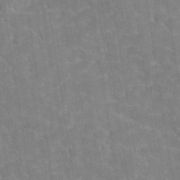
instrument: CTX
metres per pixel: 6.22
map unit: Hto
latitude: 35.3670
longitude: -52.9702
